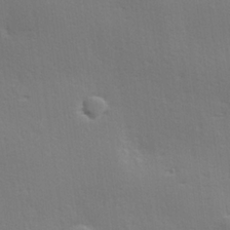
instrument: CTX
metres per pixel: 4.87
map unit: Hve
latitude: 18.9136
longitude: 149.4833
